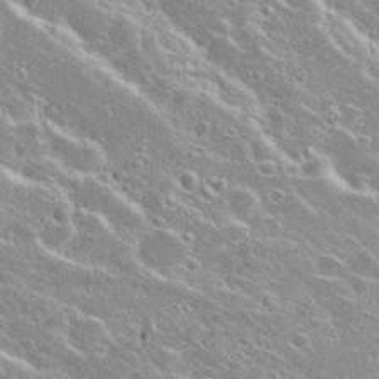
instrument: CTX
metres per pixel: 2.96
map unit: Nhu
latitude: 28.5168
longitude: -51.8772
